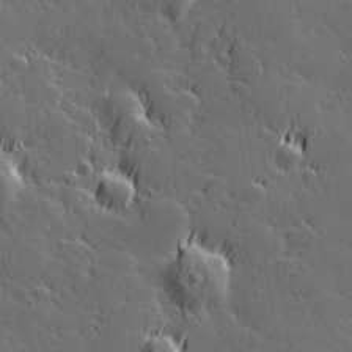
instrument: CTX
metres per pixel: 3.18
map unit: Hve
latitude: 26.8569
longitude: 144.7274
